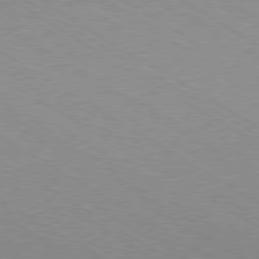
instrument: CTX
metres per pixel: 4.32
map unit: Hpe
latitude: -80.3307
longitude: 18.9353
